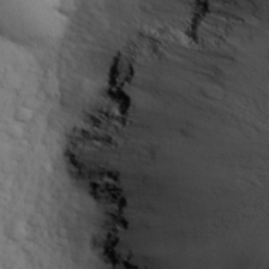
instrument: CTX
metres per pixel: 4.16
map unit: eHh
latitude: 27.3860
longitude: -75.6694
